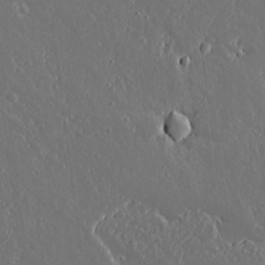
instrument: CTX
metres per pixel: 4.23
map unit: lAvf
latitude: 17.1214
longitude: -126.7435
